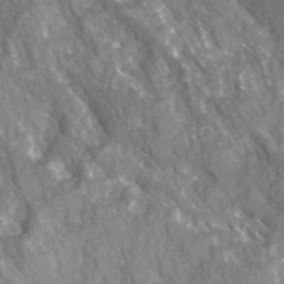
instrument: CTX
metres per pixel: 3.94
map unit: Ave
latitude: 15.0270
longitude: -132.4034
